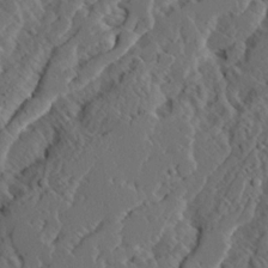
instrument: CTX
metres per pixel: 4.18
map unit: Ave
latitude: 14.6113
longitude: -136.4601
